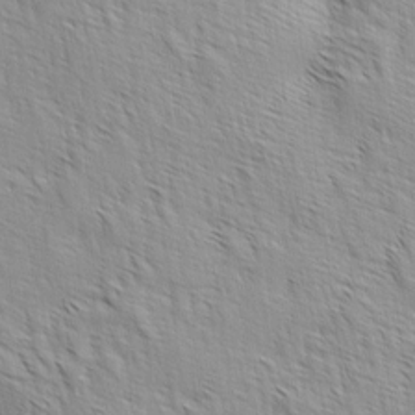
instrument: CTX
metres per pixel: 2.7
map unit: lAa
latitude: -4.5762
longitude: -121.7828
